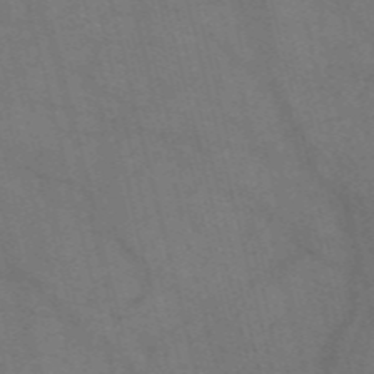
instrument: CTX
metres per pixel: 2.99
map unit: Nve
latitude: -57.4076
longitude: 51.3132
